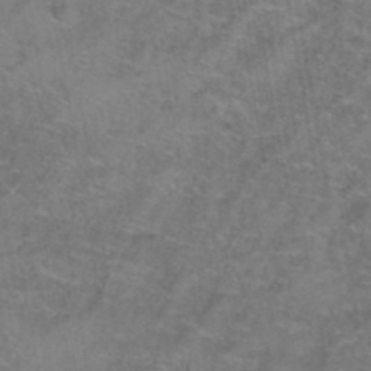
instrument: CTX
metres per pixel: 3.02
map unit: Hto
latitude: 39.7072
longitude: -42.5924
